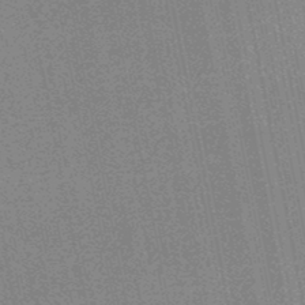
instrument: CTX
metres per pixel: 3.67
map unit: HNhu
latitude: -48.7652
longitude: 99.4076
